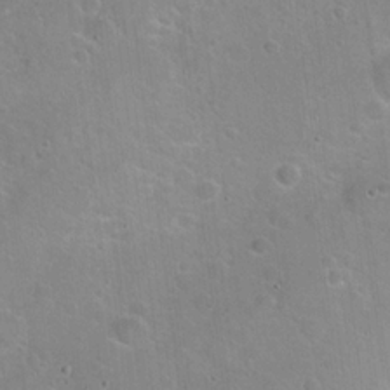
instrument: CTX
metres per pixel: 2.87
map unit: Hto
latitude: 21.4994
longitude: -50.4790
